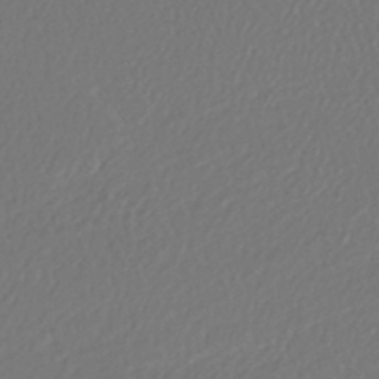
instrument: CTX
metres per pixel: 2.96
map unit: lHb
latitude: -43.6721
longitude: 76.0283
